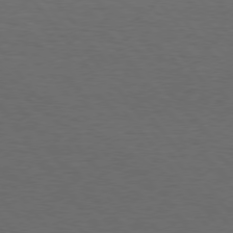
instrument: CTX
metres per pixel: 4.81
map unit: Hpe
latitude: 75.8017
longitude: -131.0459
